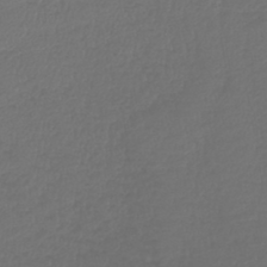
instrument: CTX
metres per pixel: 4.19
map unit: lHb
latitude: -43.1998
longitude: 77.1053
